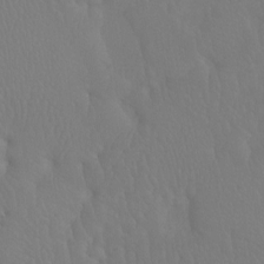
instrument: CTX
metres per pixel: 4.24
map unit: Ht
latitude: -6.9730
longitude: -32.1767
